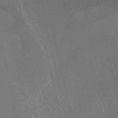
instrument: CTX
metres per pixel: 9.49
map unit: HNhu
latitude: -39.5399
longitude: 97.4644
